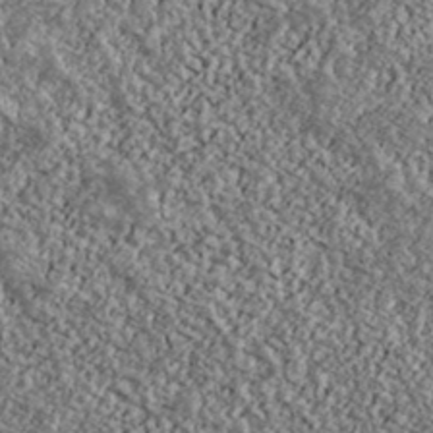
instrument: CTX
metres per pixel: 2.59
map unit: Ave
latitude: 40.4601
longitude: -111.2915
